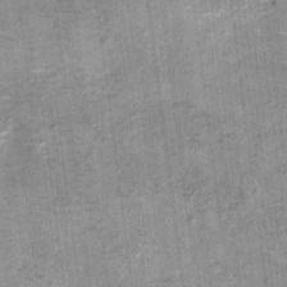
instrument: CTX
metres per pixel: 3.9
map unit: Hto
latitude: 11.8772
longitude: -36.6301
